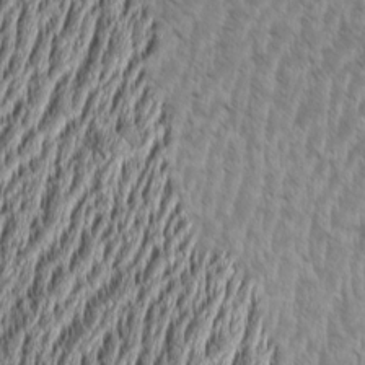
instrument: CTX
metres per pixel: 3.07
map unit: Aa
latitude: 9.0270
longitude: -130.4034
